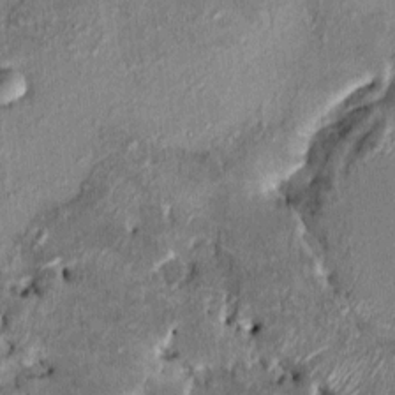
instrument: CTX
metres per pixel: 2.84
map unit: HNhu
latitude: 6.7057
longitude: 0.2740
